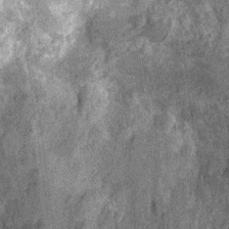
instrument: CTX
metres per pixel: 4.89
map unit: Nhu
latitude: -13.4266
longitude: -23.5749
